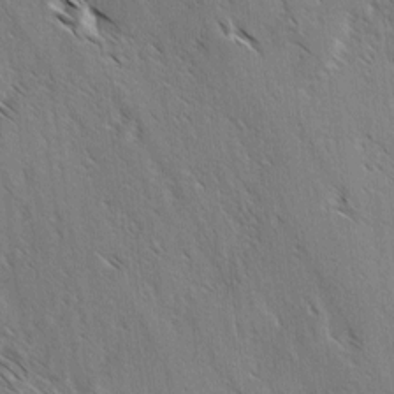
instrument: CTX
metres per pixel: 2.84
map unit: lAvf
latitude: -3.9178
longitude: -113.4993
